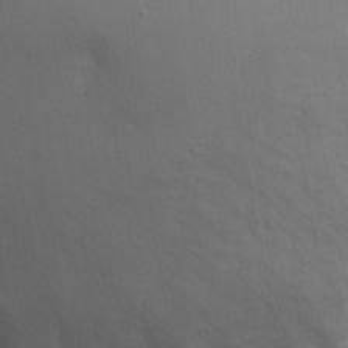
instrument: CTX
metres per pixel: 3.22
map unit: Hve
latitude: 19.8772
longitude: 150.5763
